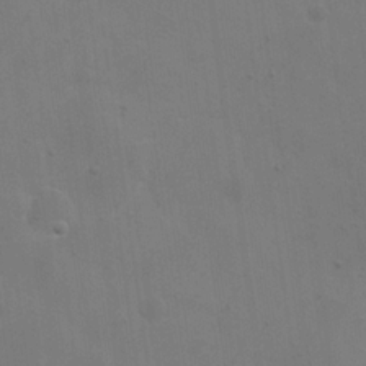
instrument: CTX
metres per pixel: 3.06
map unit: eHh
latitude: 19.8016
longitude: -66.3467
